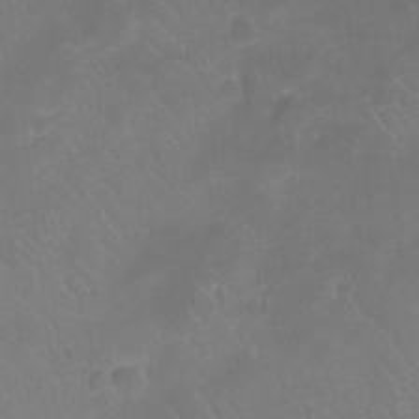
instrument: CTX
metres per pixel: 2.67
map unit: eHh
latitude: -8.0283
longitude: -68.6868
